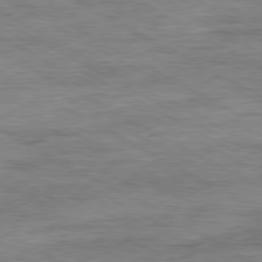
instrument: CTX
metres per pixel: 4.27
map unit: Ap
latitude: -80.5574
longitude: -77.0458
